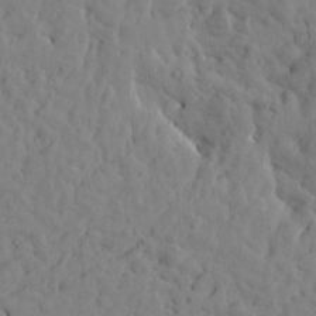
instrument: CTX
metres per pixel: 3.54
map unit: Htu
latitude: -1.8423
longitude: 179.4832
